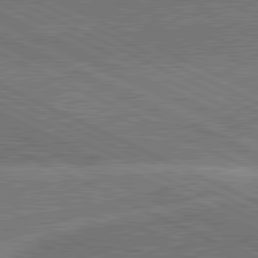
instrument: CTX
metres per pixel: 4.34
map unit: lApd
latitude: 81.0269
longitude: 140.4062
